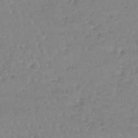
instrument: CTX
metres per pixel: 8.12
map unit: lHb
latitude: -40.4251
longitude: 68.5006
